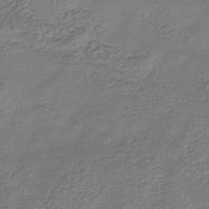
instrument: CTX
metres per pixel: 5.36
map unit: eHb
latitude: -35.5966
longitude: 80.5007
